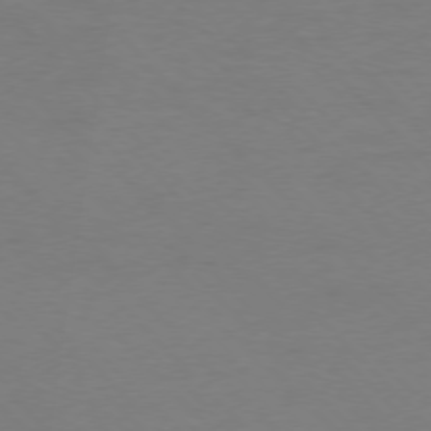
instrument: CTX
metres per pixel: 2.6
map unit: Ap
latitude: -77.1620
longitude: -71.6316
